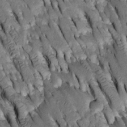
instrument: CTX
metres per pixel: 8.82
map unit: Htu
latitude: -2.6518
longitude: 150.9352
